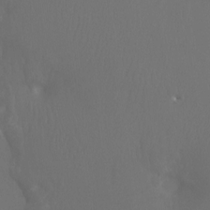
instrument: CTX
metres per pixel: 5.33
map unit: Htu
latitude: -13.8234
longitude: -47.7828
